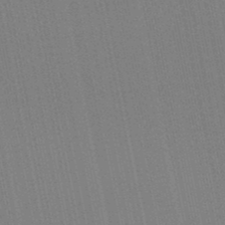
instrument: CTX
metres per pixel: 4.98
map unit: lHb
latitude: -46.8786
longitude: 78.1228
